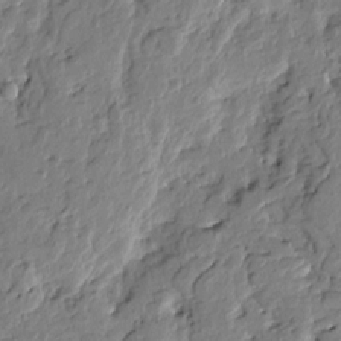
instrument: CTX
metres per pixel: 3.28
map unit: Htu
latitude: -1.6344
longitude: -179.6883
